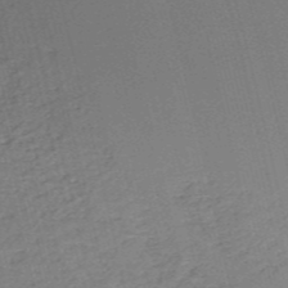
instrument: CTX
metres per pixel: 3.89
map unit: HNb
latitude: -53.9556
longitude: -39.4804
